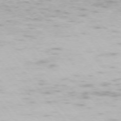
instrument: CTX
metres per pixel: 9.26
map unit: Ap
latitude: -74.5574
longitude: -74.2900
